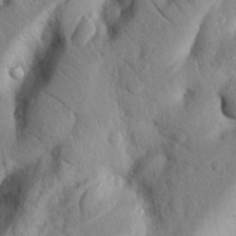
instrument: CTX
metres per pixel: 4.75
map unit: Nhu
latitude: 21.2159
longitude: -76.3656
